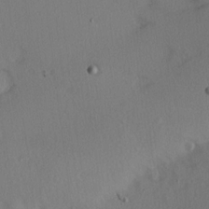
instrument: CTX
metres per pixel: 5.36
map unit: Hve
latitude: 14.1956
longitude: -90.1767
